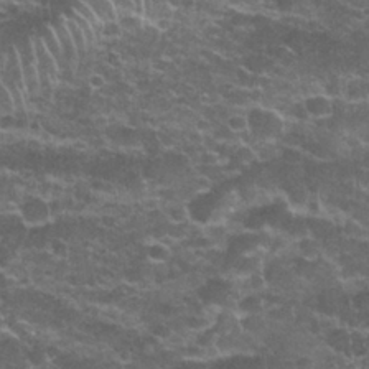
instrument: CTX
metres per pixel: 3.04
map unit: Nhu
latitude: 27.8395
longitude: -61.2726
